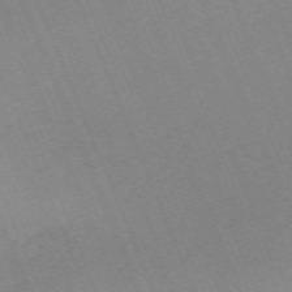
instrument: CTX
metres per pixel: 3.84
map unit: Nhu
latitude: -67.4454
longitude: 38.6897
